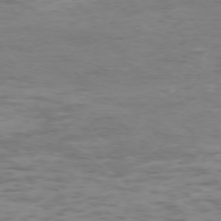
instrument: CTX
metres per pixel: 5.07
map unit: Ap
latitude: -75.2943
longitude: -79.0459
